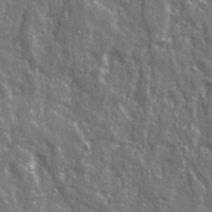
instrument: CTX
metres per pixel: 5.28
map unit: Ave
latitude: 22.7624
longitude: -133.3860
